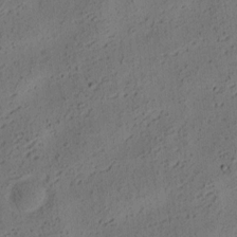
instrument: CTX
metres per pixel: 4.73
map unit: eHh
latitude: 3.6883
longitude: -78.4601
